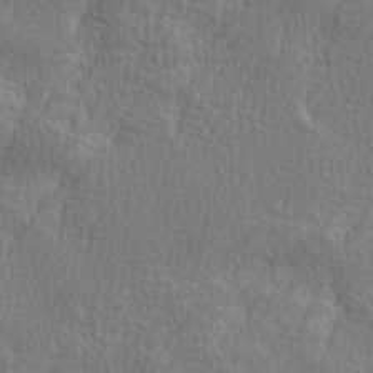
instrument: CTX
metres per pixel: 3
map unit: Ave
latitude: 9.5371
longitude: -106.2334
